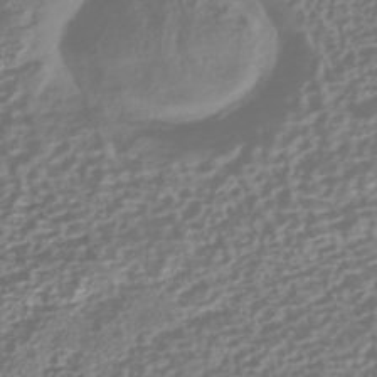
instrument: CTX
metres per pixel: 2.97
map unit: HNhu
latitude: -42.6707
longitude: 106.6330
